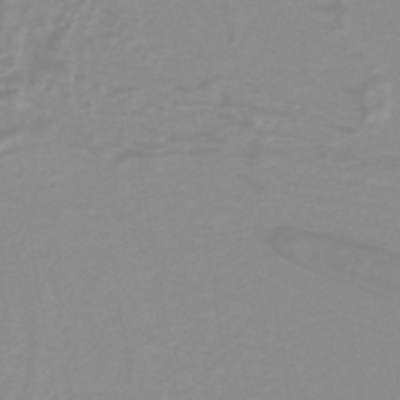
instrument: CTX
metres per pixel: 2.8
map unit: lHb
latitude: -40.2550
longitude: 52.4062
